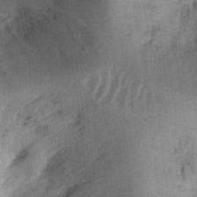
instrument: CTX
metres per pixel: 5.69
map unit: Ht
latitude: 11.9906
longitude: -74.3845
